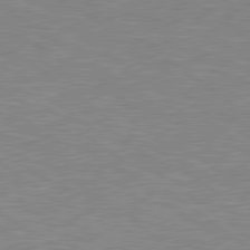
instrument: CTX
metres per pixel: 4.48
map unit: Hpe
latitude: 79.3293
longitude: -121.3860
